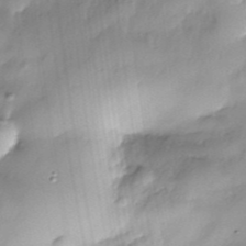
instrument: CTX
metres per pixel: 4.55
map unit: Nhe
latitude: -38.2929
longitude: -148.4034
